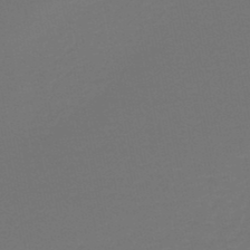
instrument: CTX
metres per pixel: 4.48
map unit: HNb
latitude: -47.9367
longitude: 56.1039
